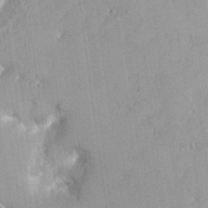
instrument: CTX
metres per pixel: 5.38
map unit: eHh
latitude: 21.1214
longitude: -71.0836
